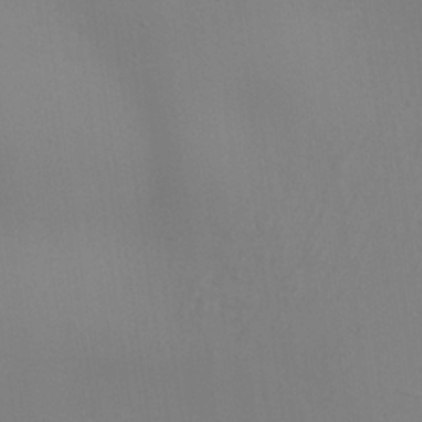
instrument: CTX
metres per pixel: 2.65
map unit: Aa
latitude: 26.5357
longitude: -130.1200
